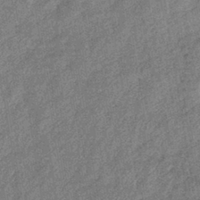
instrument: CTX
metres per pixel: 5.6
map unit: eHb
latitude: -39.5588
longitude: 79.2565
